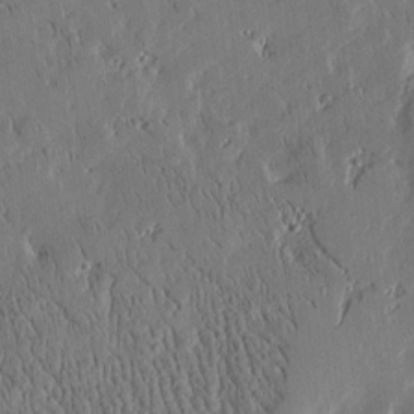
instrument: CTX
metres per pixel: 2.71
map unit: Htu
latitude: -4.4440
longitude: 174.7274
